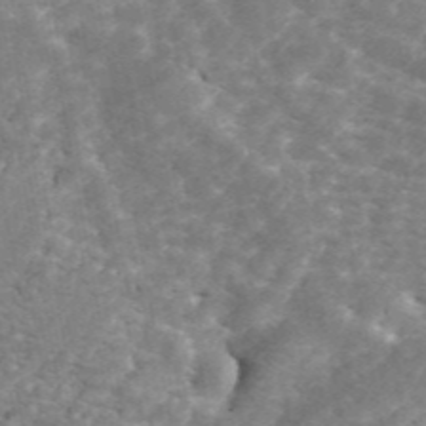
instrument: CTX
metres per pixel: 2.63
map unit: ANa
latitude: 45.0836
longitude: 30.0283
